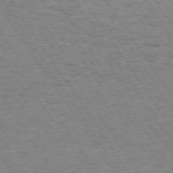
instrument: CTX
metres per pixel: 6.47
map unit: Hpe
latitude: 73.7450
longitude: -134.2333
